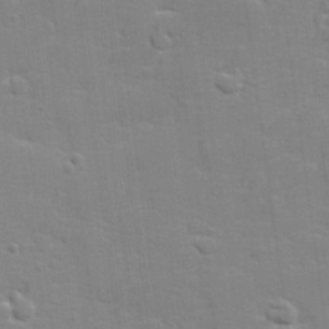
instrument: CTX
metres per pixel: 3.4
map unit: lHvf
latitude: 24.2900
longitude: 142.1416
